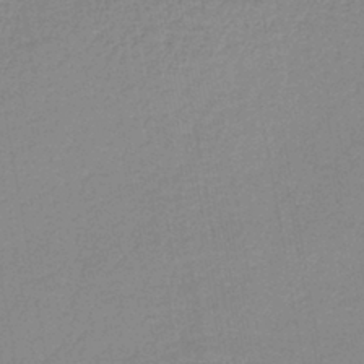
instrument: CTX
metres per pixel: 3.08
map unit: lHb
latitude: -41.8422
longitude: 74.0283
